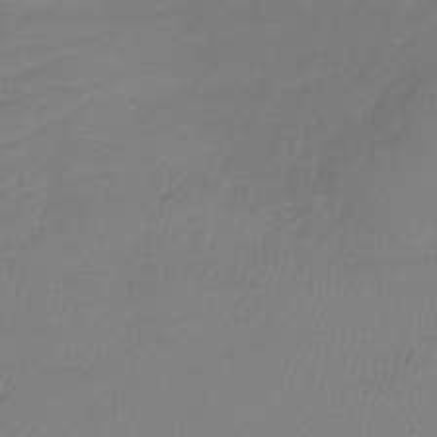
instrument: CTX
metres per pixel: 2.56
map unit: lHb
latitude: -41.6911
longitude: 74.3873
